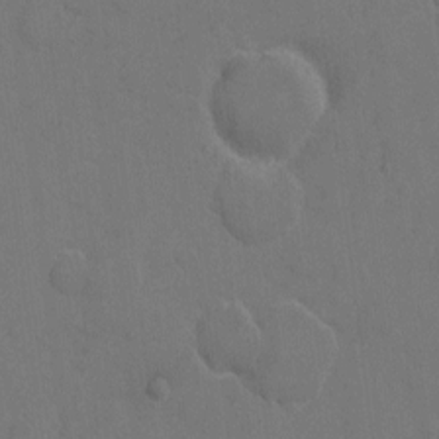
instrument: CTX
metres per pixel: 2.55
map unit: eHh
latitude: 5.6505
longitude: -65.7639
